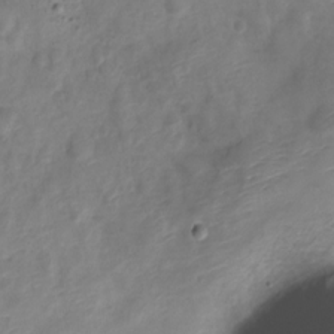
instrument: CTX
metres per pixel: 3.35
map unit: Nve
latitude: -20.3117
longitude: 108.2173
